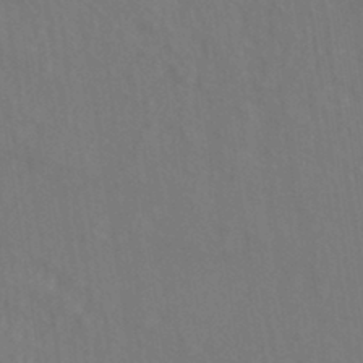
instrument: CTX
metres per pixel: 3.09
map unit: ANa
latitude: -39.6533
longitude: 96.1606
